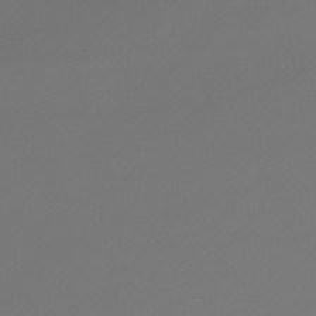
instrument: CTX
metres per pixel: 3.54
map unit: lHb
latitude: -47.5210
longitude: 66.5952
